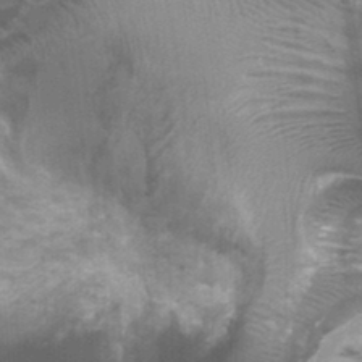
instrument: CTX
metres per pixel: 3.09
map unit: Ht
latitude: 0.1388
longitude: -17.6882
